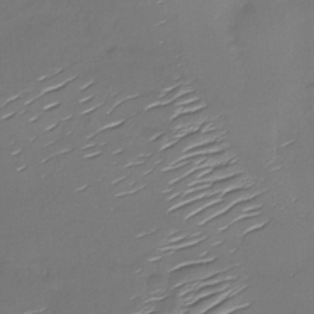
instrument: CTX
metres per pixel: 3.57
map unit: Nhu
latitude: -28.1606
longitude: -60.9513
